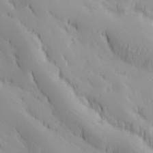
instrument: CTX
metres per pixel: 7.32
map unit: Hve
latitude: 32.7435
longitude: 149.4077
